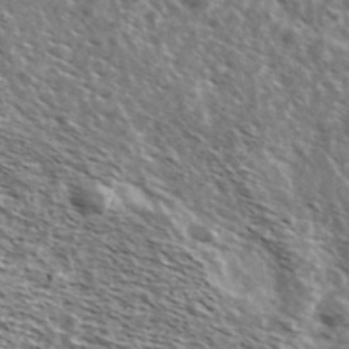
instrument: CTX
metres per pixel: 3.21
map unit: Ave
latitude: 38.5546
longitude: -108.8758
